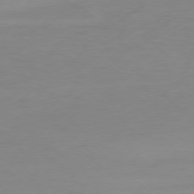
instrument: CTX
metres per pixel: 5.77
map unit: Ap
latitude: -78.1983
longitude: -67.7071
